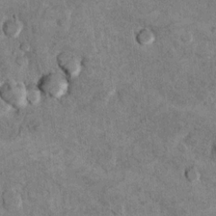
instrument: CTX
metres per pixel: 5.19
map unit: Hto
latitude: 9.9150
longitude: -36.3278
